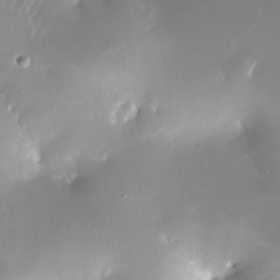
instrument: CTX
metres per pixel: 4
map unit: Nhe
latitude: -32.7464
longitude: -117.4426
